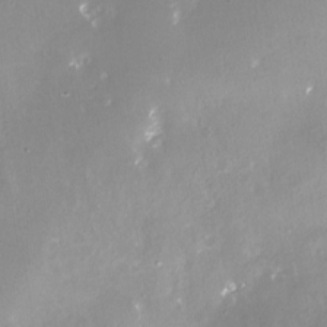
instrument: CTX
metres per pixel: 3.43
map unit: Nhe
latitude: -27.9556
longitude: -109.7260
